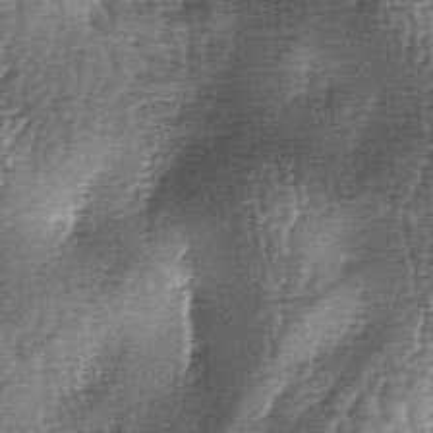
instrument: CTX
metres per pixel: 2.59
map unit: lAa
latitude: -5.2754
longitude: -128.2333
